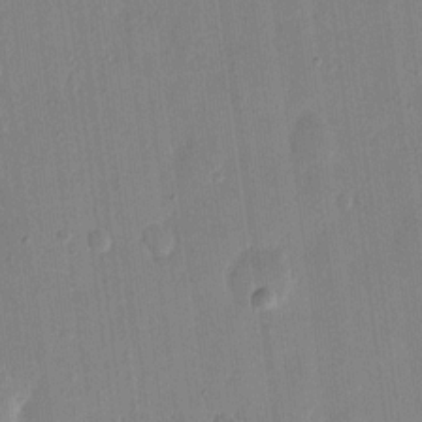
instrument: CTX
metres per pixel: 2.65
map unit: eHh
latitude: 14.0444
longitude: -69.1025
